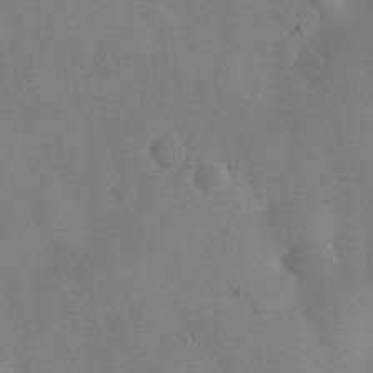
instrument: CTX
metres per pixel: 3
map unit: eHh
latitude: 25.8772
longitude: -66.4601
